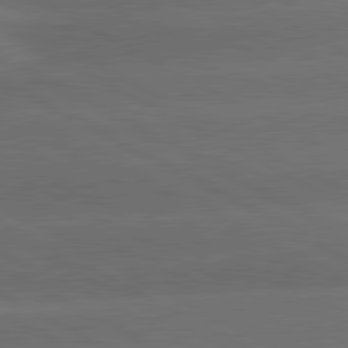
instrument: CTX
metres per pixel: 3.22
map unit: lApd
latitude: 81.1214
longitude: -146.9136
